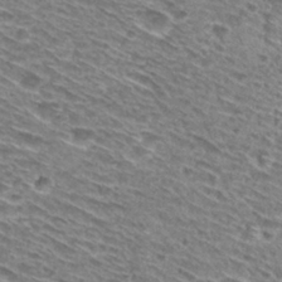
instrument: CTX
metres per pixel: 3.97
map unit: Hto
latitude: 30.0255
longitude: -45.9717
